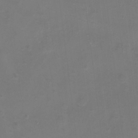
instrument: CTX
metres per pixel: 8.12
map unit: Nhu
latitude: -15.7667
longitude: -51.8016
